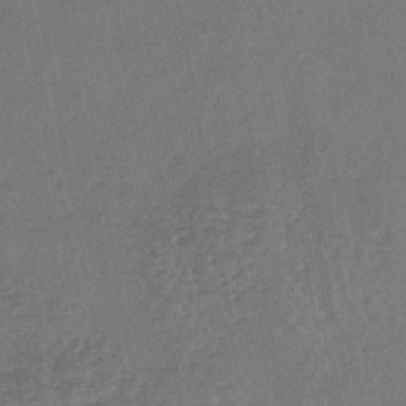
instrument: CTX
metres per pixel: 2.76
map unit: lHb
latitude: -44.9542
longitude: 80.0661
